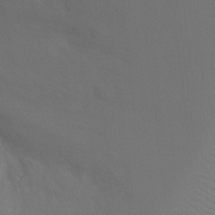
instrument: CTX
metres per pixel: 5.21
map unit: Ht
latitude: -8.0472
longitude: -28.7624
